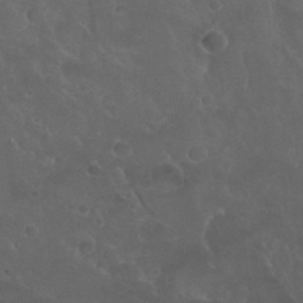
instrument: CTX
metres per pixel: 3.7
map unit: Nhu
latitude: 30.0444
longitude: -51.3859
